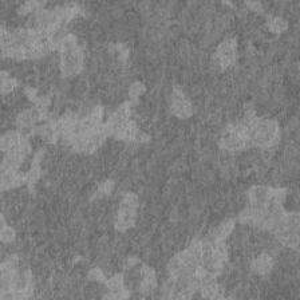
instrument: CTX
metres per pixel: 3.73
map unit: HNhu
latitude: 0.8946
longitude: 5.1620
